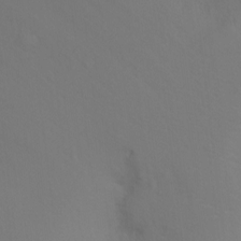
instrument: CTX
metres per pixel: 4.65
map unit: Ht
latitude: -8.7652
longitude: -35.0458
